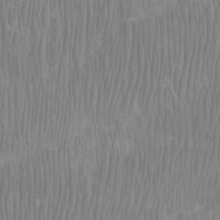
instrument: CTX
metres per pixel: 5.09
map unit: Htu
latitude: -8.2361
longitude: -75.7828
